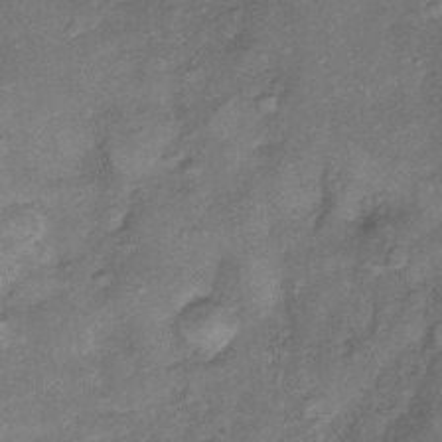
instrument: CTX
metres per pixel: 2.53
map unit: Htu
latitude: -6.3873
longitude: 159.1242
